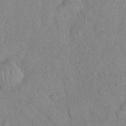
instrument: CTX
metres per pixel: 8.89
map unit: Nhu
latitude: 27.1970
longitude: -65.6316
